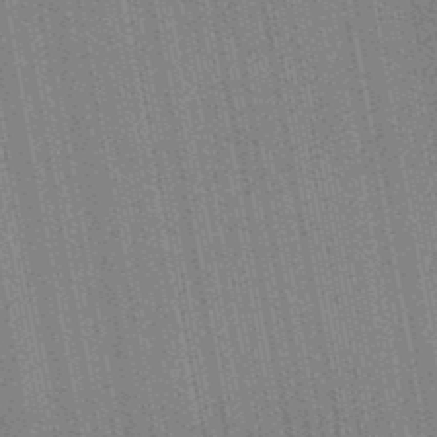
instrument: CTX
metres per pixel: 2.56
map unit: lHb
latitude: -48.1606
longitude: 74.6519
